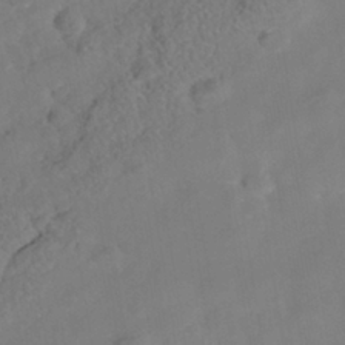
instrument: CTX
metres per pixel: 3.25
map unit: Nhe
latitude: -38.5007
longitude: -112.8569
